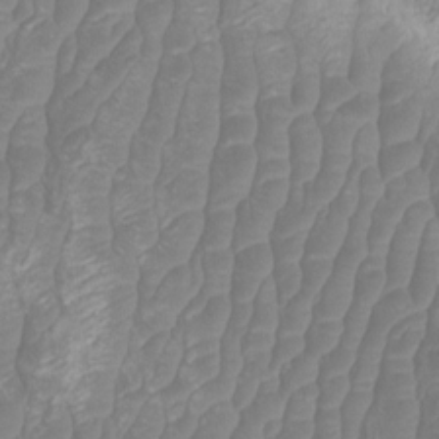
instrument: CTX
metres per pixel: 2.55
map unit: Htu
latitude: 3.1025
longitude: -20.4979
